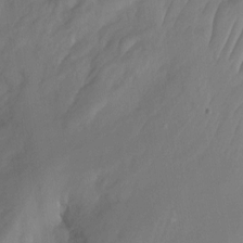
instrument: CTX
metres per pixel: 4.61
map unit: Nhu
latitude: -12.6708
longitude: -64.6680
